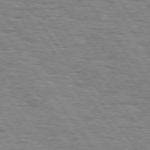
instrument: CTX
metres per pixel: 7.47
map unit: Hpe
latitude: 74.7435
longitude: -138.4601
